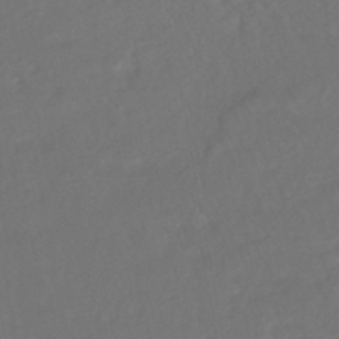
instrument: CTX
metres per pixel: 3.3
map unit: HNhu
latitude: -45.7100
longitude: 103.2565
